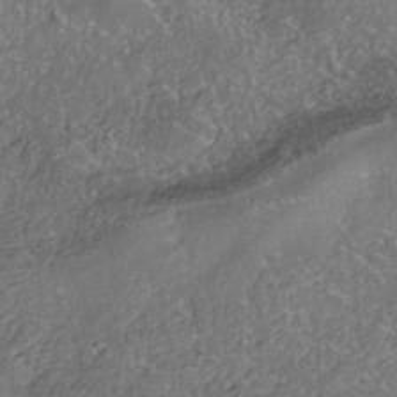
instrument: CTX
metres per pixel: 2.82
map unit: ANa
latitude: -40.9919
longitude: 105.3509
